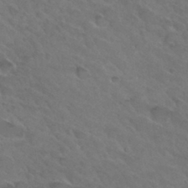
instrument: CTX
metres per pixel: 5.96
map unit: Hto
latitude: 32.5924
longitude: -46.2712
